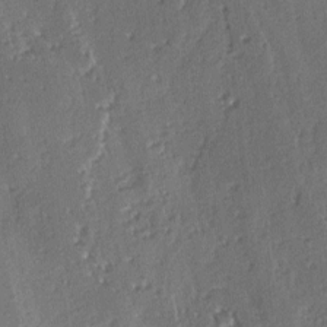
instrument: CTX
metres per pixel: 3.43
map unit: lAvf
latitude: -4.1416
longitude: -112.8380
